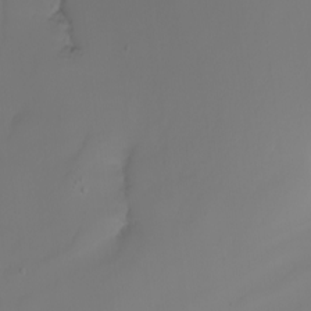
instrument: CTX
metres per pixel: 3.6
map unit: Nhu
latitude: -6.7463
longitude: -84.5546
